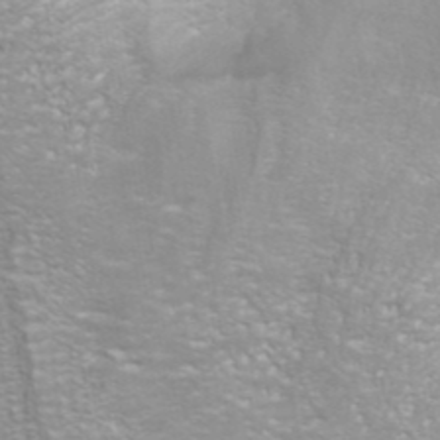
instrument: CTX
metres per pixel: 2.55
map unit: ANa
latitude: 39.8394
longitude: 23.0676
